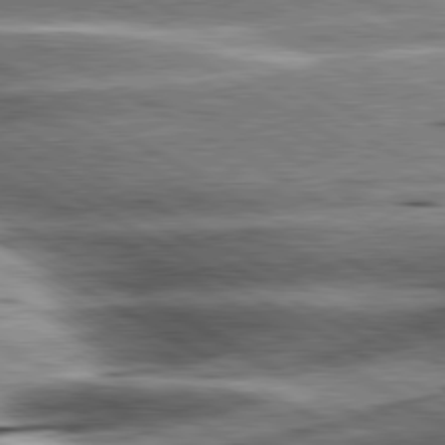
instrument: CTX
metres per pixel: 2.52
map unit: lApd
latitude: 80.4412
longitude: -142.9514
